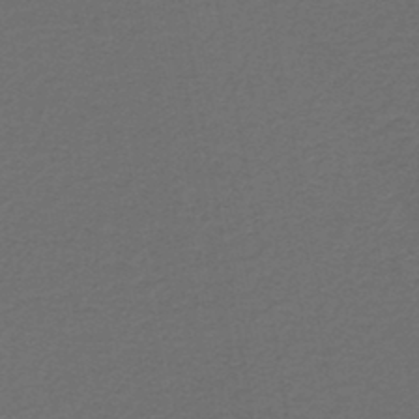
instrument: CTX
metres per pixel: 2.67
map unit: lHb
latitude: -43.4643
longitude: 62.4062
